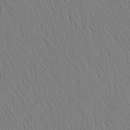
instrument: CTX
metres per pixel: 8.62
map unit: Nhu
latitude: -5.3698
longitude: -151.1970
